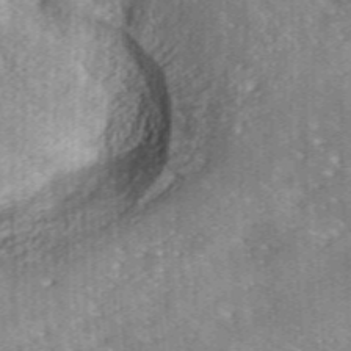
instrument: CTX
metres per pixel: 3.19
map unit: ANa
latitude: 36.4412
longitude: 14.9920
